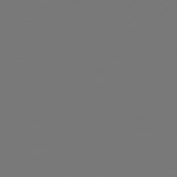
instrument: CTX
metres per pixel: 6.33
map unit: Hpe
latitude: 75.7450
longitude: -124.2333
